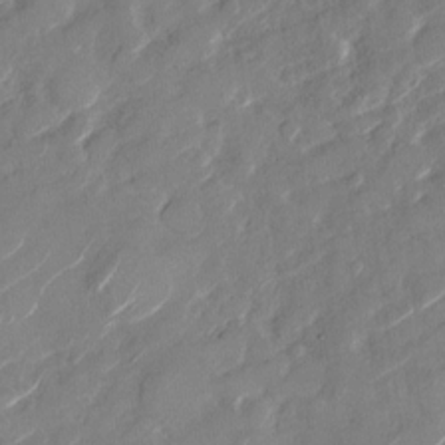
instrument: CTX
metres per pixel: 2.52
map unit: Nhu
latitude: -28.7841
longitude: -73.0270
